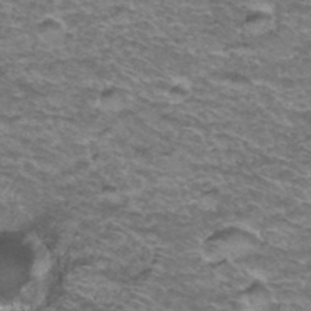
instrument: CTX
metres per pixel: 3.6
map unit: Hto
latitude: 37.4238
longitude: -43.1025
